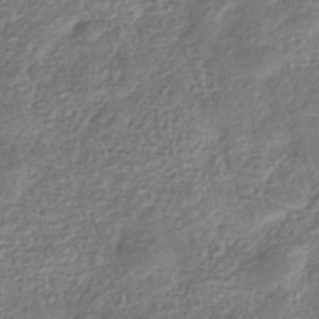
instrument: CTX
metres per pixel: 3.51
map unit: eHb
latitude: -37.0297
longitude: 80.5763
